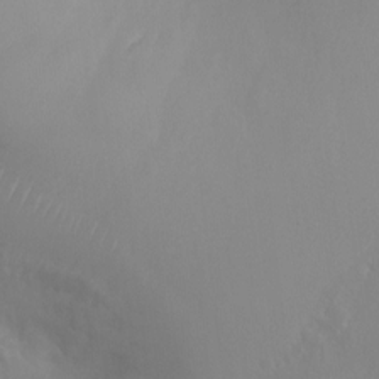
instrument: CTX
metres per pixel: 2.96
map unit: Ht
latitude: -1.3510
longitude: -19.4048
